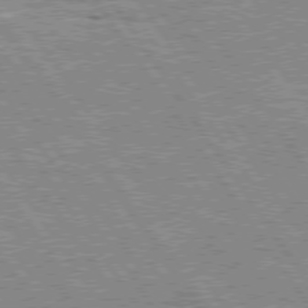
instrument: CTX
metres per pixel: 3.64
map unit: Hpe
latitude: 75.5182
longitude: -155.4237
